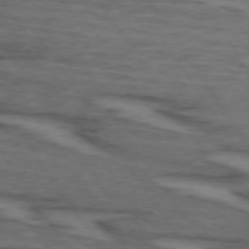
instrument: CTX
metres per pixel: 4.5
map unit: lApd
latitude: 73.6694
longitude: -71.6505
